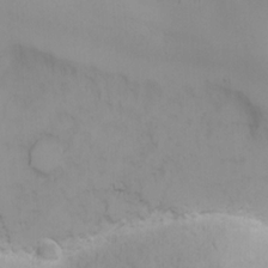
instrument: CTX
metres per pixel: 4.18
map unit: Nhu
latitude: -3.0297
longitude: -72.8947
